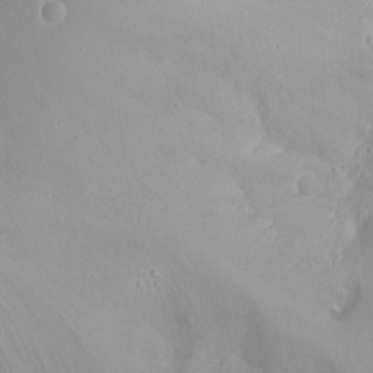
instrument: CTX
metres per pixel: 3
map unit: Ht
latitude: -1.2754
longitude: -45.8394
